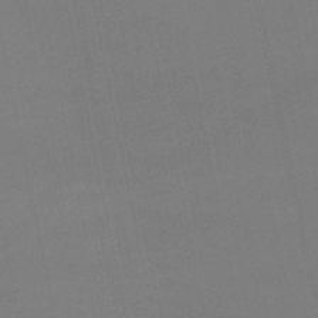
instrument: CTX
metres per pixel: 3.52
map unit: lHb
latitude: -46.9919
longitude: 58.8219
